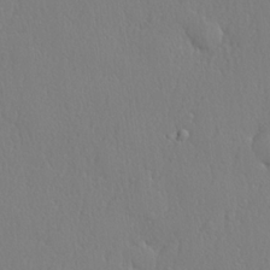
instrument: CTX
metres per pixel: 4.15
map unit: lHvf
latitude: 21.0270
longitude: 142.1605
